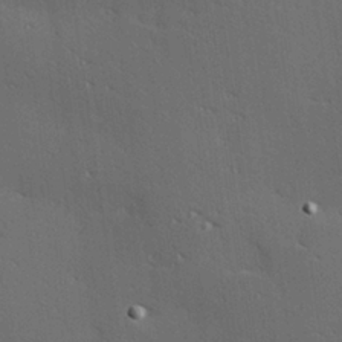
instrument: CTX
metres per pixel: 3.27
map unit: Hve
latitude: 26.0633
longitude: -91.8016
